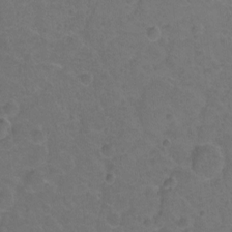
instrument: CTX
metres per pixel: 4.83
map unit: Hto
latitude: -2.8407
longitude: -34.7246
